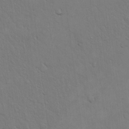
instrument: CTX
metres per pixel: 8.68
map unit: eHh
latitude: 17.9339
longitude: -62.8002
